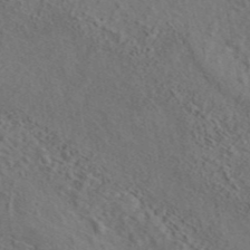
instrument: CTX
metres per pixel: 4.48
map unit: eAb
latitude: 43.3860
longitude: 114.6896
